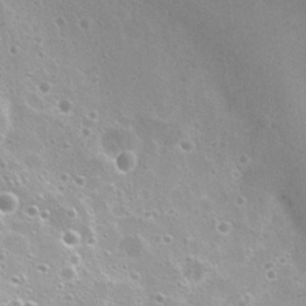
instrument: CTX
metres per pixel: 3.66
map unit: Nhu
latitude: 27.7450
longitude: -50.5923
